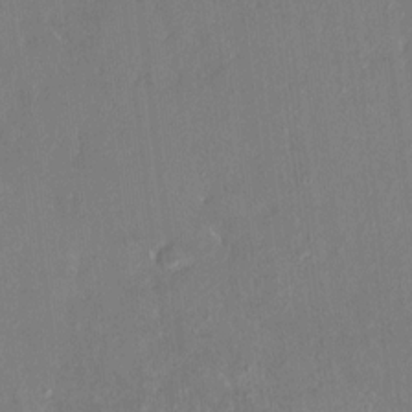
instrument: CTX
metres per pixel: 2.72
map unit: HNhu
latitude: 7.4237
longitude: 3.6532
